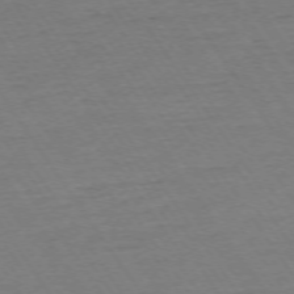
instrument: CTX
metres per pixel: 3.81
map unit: Ap
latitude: -74.2929
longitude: -84.2334
